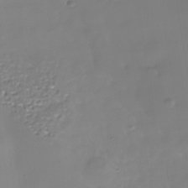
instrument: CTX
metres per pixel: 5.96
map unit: Nhe
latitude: -36.5007
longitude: -90.2523
